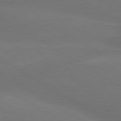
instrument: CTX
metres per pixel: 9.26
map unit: lApd
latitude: 80.3467
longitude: -145.9717
